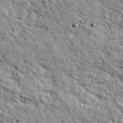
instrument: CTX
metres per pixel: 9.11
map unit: Ave
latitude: 41.8394
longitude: -108.8569
